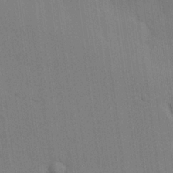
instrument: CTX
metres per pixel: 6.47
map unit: lAvf
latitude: 24.9891
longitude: -111.5749
